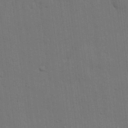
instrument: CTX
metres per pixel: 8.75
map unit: lHvf
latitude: 18.8002
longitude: -113.5560
